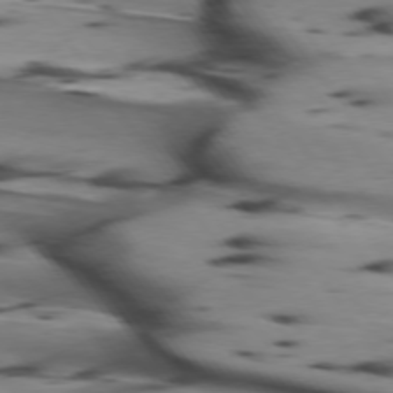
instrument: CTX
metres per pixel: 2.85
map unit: lApd
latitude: 74.8191
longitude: -64.7435
